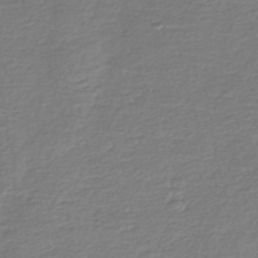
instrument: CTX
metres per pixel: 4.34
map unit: Nhe
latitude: -46.5951
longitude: -171.7827
